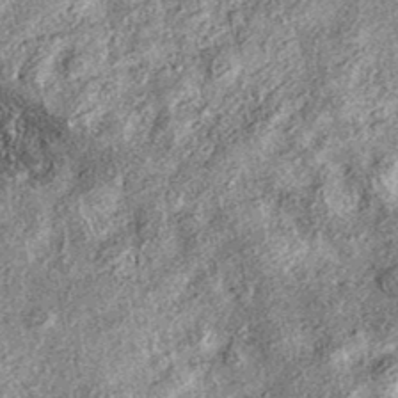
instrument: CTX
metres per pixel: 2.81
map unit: eAb
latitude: 37.2726
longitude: 106.9730
